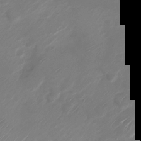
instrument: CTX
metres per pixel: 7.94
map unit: Nve
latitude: -19.6344
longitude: 107.0676
